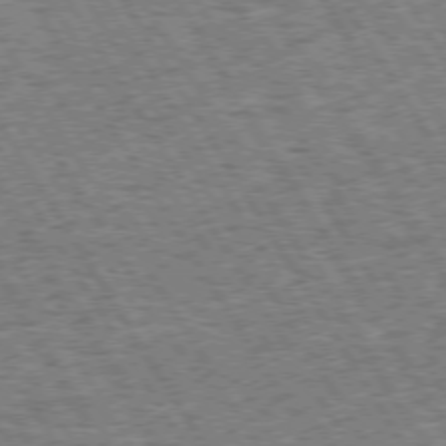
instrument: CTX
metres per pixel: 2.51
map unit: Hpe
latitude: 73.9151
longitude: -139.5749
